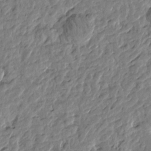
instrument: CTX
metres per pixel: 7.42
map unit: Htu
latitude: -1.7289
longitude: -179.2726
